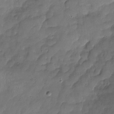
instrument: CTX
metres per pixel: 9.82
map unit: Nhu
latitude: -17.4833
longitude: -57.4804
